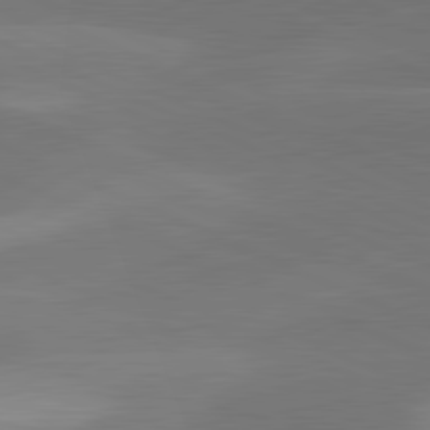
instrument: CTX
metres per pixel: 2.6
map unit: lApd
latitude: 81.4804
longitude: 125.4265
